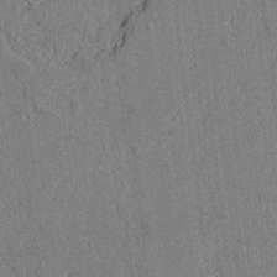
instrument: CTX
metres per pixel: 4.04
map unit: lAvf
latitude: 5.2159
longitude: 169.3887
